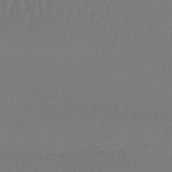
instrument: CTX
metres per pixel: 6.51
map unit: lHb
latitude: -43.0297
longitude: 60.5007
